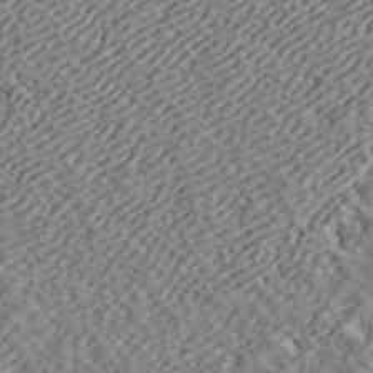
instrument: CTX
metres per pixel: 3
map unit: ANa
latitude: 42.7435
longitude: 55.0676
